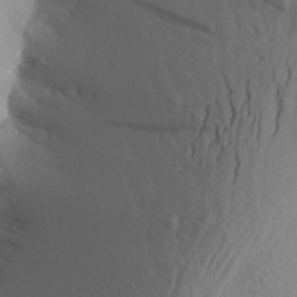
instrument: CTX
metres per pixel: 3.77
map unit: Aa
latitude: 27.6316
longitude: -147.8017
